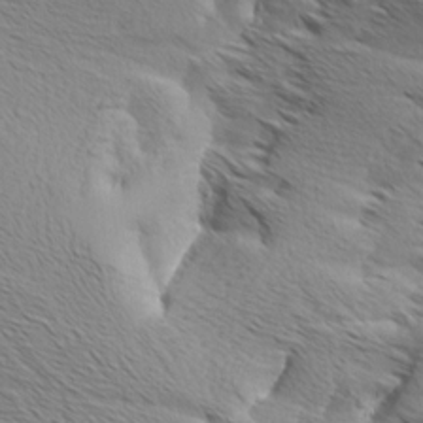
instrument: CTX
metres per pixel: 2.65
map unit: Aa
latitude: 8.0255
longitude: -138.1956
